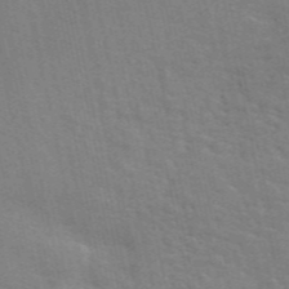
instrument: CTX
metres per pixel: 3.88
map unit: ANa
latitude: 49.1025
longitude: -79.1214
